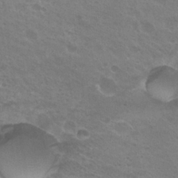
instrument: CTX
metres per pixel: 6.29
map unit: Hto
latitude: 25.7260
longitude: -36.1956
